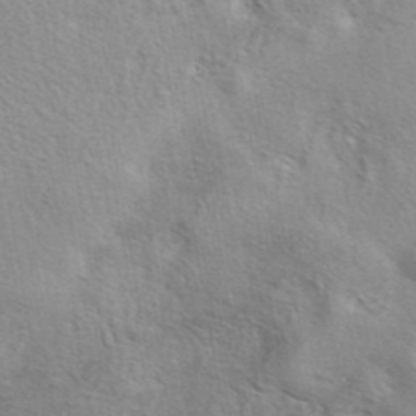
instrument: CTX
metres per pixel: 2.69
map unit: eAb
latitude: 41.8016
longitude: 103.9367
